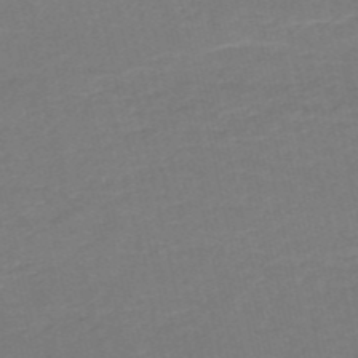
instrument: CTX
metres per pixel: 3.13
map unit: HNb
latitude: -52.8785
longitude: -48.6868
